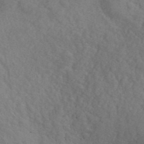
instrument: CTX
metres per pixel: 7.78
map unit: ANa
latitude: 42.1200
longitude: 53.6344
